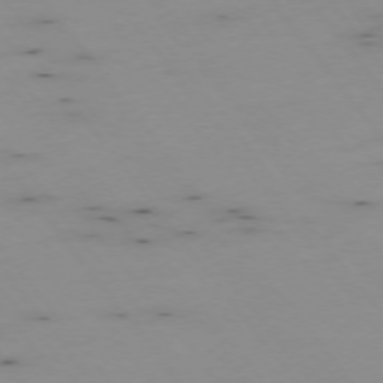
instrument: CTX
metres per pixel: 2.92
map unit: Hpe
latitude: -74.7275
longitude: 3.4076
